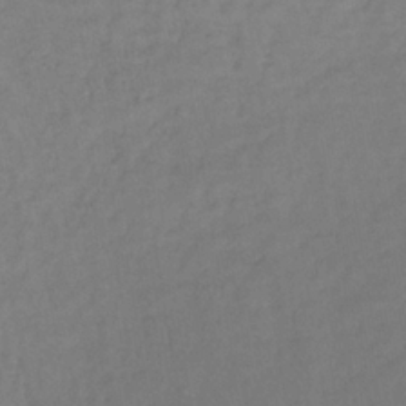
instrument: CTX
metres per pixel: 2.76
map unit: lHb
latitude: -35.2754
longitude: 64.5196
